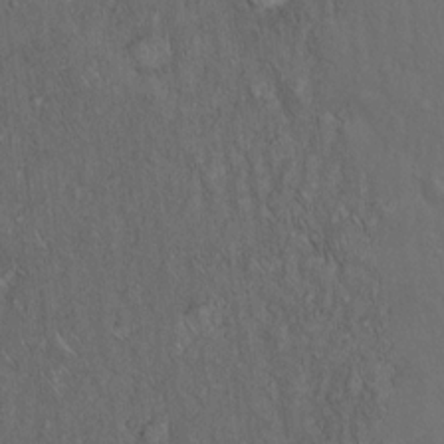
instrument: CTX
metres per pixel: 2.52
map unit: Hto
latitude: 15.9717
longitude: -56.4601
